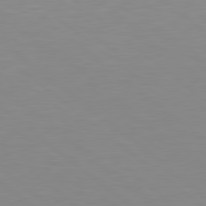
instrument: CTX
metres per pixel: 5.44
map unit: lApd
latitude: 79.2159
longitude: -176.5545
